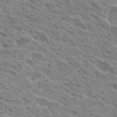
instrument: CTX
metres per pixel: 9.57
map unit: Hto
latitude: 25.8583
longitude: -40.4601
